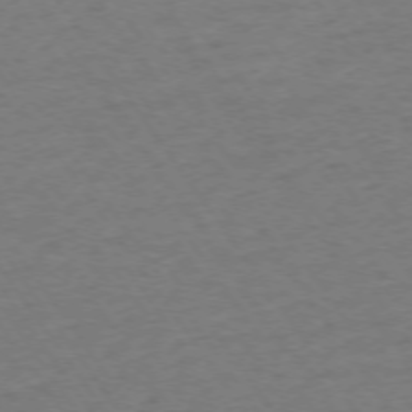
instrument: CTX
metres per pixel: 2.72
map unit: Ap
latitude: -74.8597
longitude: -85.6127
